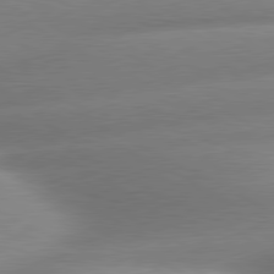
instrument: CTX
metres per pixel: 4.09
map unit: lApd
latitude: 80.2900
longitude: -159.4804
